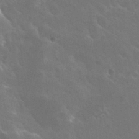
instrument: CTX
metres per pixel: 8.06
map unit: Hto
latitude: 28.2711
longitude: -41.0269
